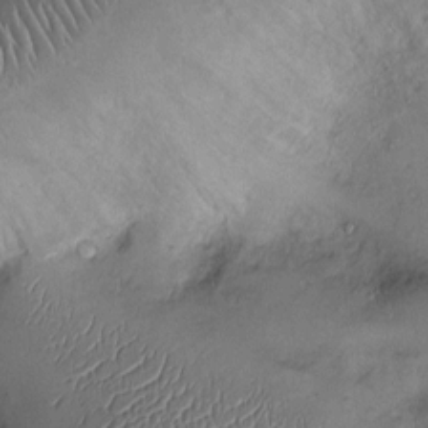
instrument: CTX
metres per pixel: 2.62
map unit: Ht
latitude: -2.9352
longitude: -13.2726
